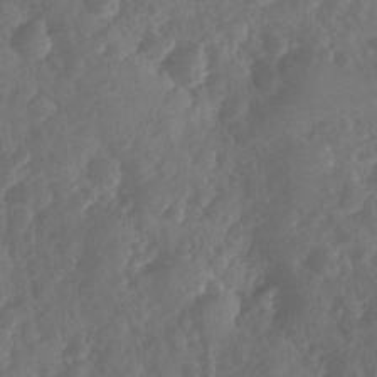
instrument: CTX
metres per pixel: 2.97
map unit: Ave
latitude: -10.1606
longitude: -118.4034
